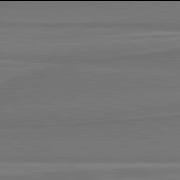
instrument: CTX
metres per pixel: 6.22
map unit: lApd
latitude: 81.9906
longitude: 168.6140
